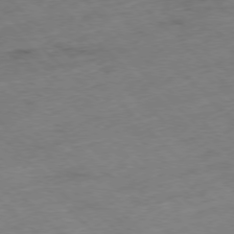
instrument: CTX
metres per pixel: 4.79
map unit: Hpe
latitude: -77.2187
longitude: -16.4790
